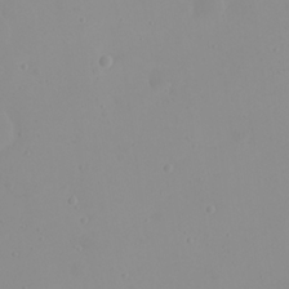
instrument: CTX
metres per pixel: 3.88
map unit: eHh
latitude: 21.4994
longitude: -63.7072
